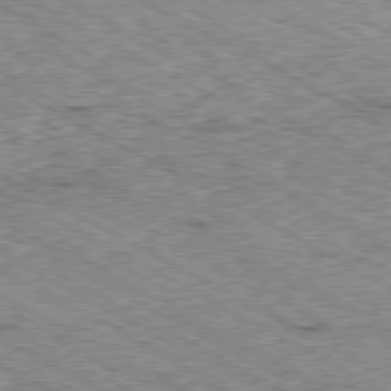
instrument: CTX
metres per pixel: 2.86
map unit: Ap
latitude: -80.4818
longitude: -49.8394
